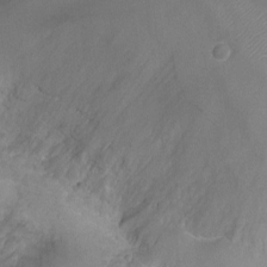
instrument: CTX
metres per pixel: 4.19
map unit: Ht
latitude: -2.4628
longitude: -19.9150
